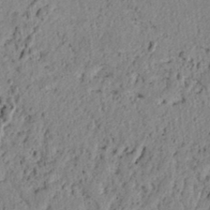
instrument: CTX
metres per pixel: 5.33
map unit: lAvf
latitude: 6.6113
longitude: 165.8612
